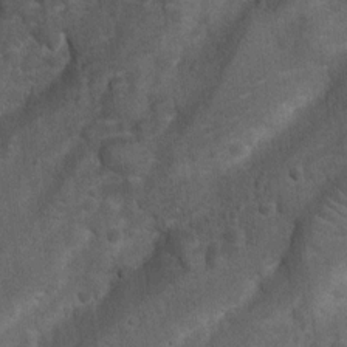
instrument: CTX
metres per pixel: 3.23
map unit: Nhu
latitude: 5.7638
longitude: -23.5560
